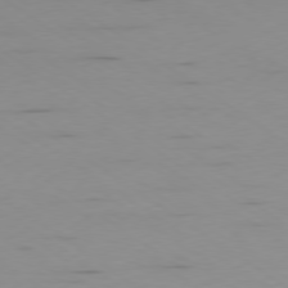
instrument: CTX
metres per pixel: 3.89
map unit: Ap
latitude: -79.7099
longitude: -58.3656
